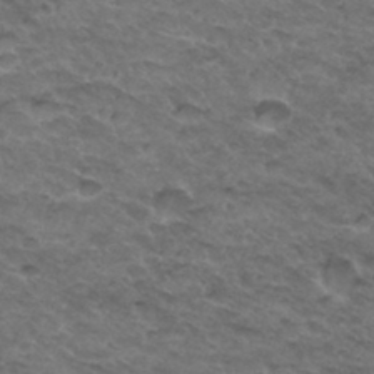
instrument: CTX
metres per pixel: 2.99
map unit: Hto
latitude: 33.0270
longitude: -48.3278
